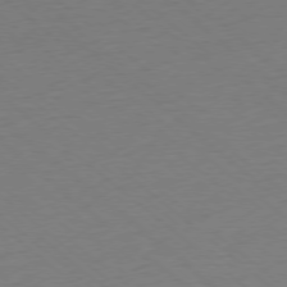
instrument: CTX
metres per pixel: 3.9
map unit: Ap
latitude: -78.1228
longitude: -96.4979
